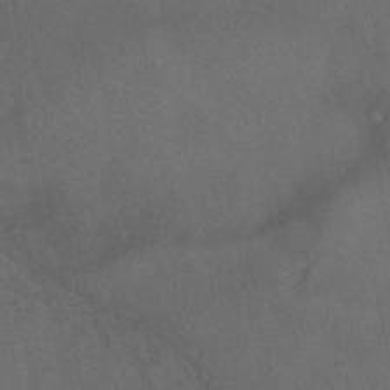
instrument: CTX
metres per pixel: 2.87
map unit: HNhu
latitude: -39.5210
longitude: 97.0676
